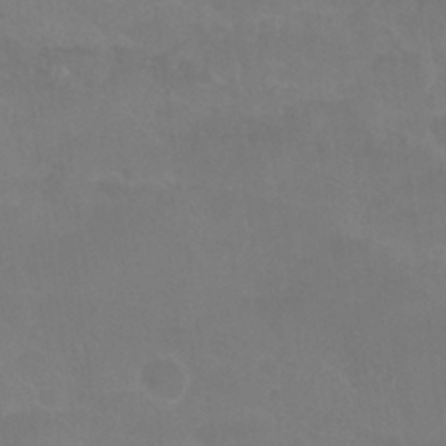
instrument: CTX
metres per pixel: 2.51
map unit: Nhu
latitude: 27.4049
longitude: -54.2900
